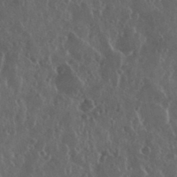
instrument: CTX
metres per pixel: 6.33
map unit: eHh
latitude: 35.0080
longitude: -59.2537
